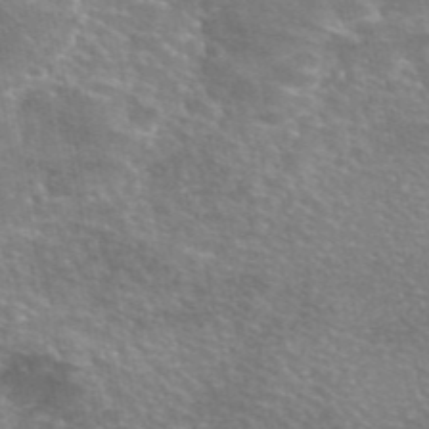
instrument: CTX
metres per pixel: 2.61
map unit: eAb
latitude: 45.7260
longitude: 106.0094
